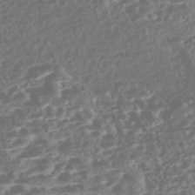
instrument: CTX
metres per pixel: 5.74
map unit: Nhe
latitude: -47.1242
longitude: -172.9513
